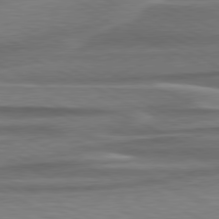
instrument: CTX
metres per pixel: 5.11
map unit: lApd
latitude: 79.8395
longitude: -113.7827
